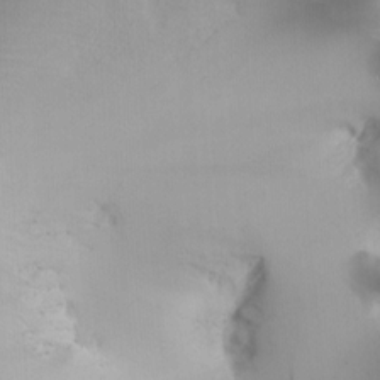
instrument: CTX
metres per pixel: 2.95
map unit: Nhu
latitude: -5.9556
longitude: -90.9514
